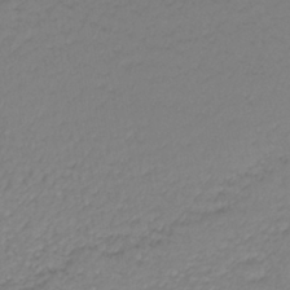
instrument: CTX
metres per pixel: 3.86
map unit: lHb
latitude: -38.3495
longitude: 70.2362
